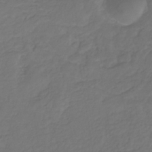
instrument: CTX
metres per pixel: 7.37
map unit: eHb
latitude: -30.4251
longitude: 65.0865
